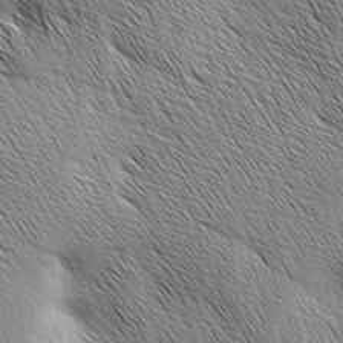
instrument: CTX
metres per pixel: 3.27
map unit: Ave
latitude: 1.4237
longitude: -114.5545
